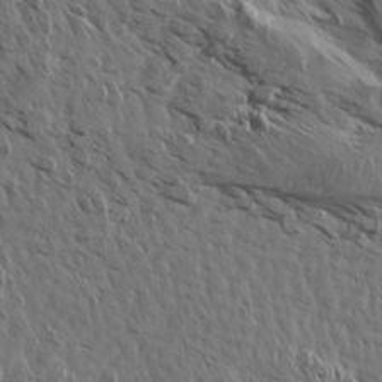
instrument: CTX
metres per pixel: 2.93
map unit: Aa
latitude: 13.9339
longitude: -143.0836
